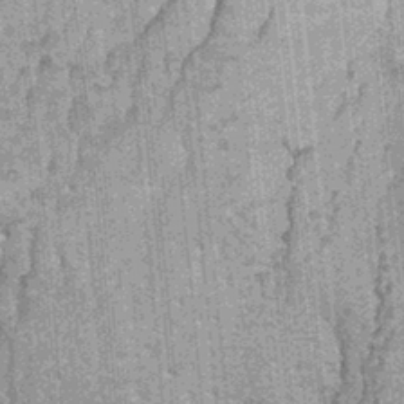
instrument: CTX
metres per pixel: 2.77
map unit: Ht
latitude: 0.1955
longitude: -17.4993
